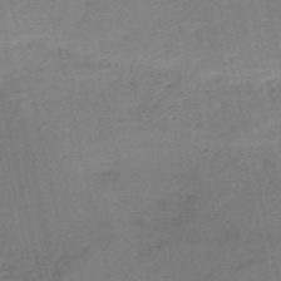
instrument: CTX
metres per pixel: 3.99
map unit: HNb
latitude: -54.9353
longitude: -42.9892
